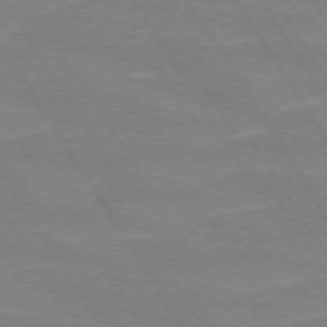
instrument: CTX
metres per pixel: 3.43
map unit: lApd
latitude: 72.8569
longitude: -56.5545
